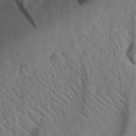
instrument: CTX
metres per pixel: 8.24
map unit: eHh
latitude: 26.9703
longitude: -80.7057
